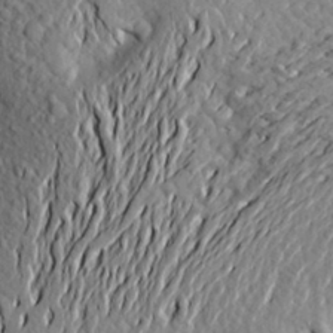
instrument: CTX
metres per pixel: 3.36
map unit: Aa
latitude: 19.5749
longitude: -149.9717
